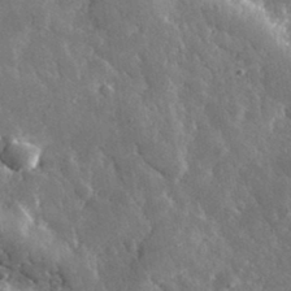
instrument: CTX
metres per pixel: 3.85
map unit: lHvf
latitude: 33.8394
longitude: -87.0458
